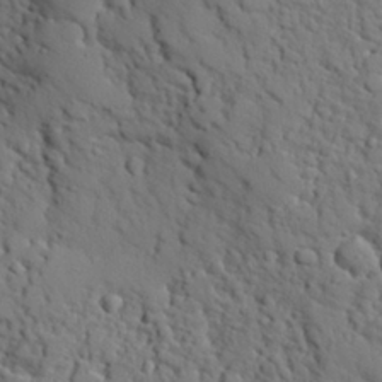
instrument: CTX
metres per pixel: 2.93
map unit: eHh
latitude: 26.9136
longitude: -78.3656
